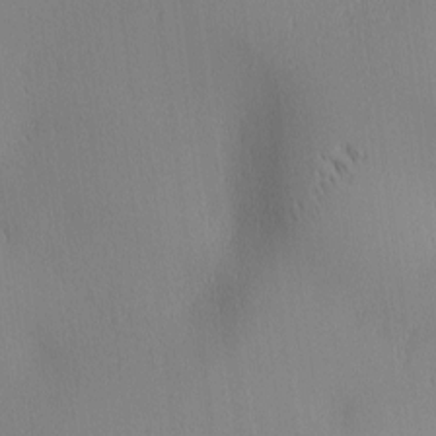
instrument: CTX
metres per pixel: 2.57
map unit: lAa
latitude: 1.9339
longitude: -116.8191
